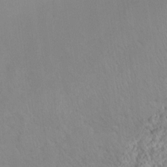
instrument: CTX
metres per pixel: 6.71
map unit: Ht
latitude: 13.0081
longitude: -40.7246
